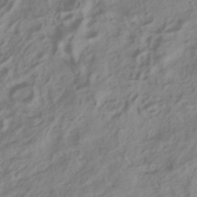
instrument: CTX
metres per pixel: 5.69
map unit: ANa
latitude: -38.3118
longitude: 96.1795
